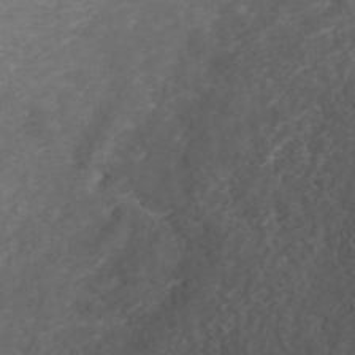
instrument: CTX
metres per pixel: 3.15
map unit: ANa
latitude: 41.7260
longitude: 27.5021
